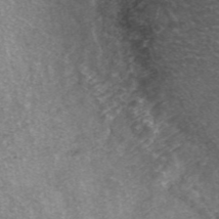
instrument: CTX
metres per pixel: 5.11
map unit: ANa
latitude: 43.4049
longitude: 24.9919
